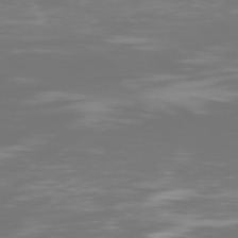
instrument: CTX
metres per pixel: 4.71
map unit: Ap
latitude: -79.0297
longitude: -60.4223
